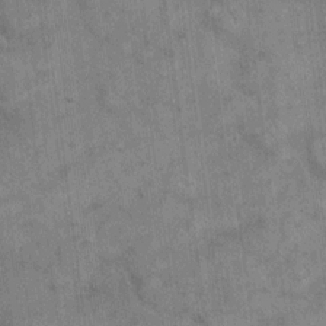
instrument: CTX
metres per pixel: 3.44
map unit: eHh
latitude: 13.7072
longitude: -65.7261
